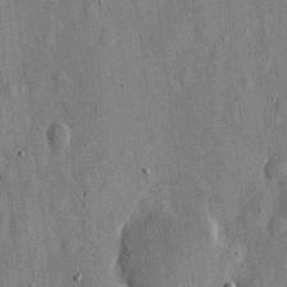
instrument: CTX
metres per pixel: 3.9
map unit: eHh
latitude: 11.7450
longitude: -69.5371
